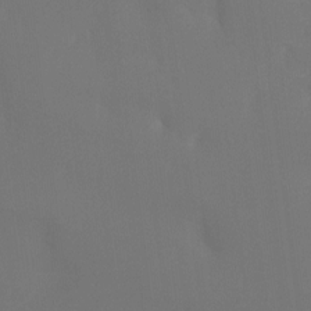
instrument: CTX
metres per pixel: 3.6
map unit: Ht
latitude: -7.8800
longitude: -30.5546
